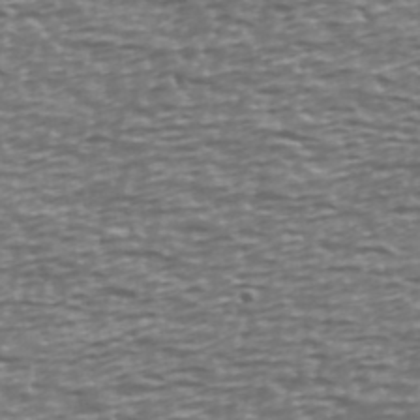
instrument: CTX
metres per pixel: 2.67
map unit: Ave
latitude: 40.3845
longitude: -113.0458
